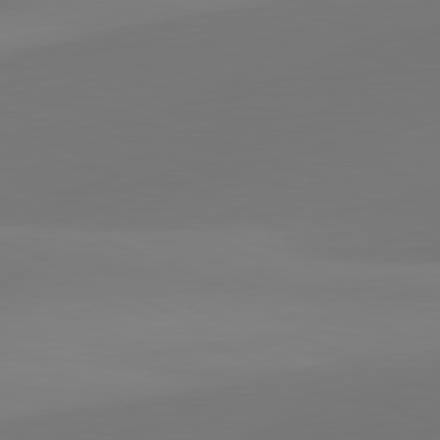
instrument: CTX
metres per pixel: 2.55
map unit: lApd
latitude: 81.6127
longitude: 128.0850
